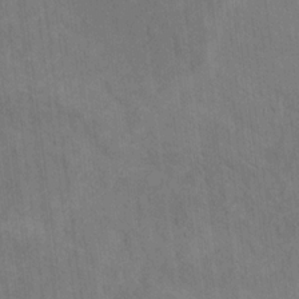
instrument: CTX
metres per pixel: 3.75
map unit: Hto
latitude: 14.7813
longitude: -36.0255
